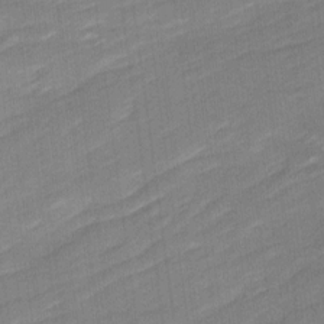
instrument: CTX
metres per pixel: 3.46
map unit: Ave
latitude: 16.9892
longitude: -136.4412
